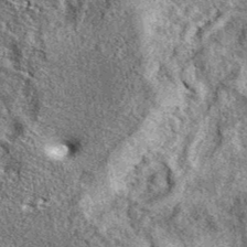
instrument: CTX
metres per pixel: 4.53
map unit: eAb
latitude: 38.8380
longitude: 106.4818
